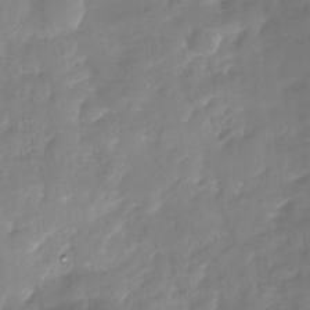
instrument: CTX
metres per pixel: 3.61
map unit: Nhu
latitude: -30.0850
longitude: -77.8961
